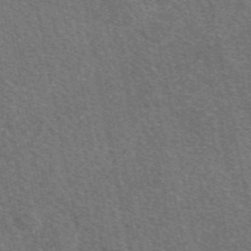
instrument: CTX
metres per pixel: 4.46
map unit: eAb
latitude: 48.5735
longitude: 114.3684
